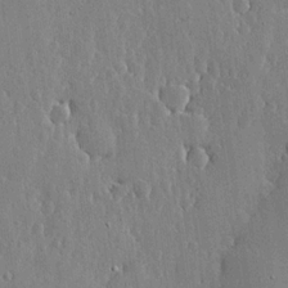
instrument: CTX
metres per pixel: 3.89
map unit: lHvf
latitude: 18.2900
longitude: -115.7638
